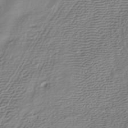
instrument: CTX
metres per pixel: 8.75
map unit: HNhu
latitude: -40.3873
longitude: 100.0283
